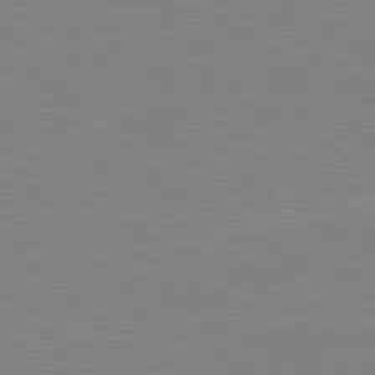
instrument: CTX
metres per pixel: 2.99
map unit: lApd
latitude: 80.8569
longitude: 151.3510
